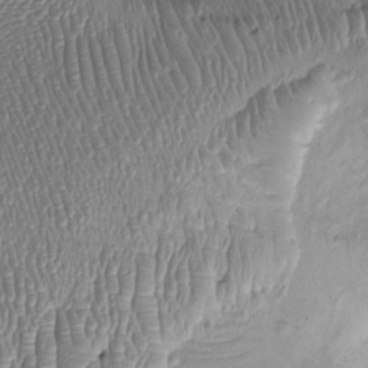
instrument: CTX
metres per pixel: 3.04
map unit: Ht
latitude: -1.7856
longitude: -14.5546
